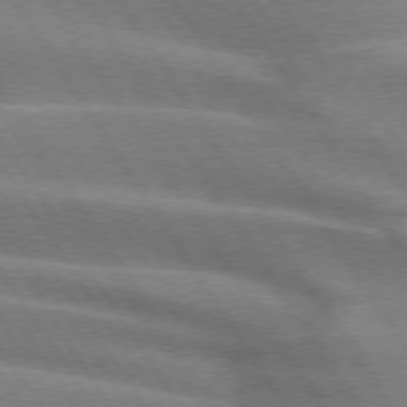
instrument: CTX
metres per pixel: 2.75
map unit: lApd
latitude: 74.6113
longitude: -63.1026
